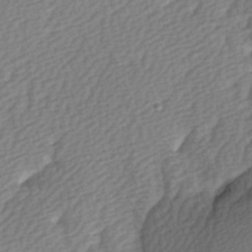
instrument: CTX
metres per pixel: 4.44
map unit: lAa
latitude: -5.2565
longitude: -121.0081
